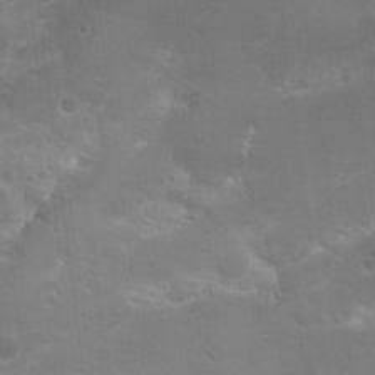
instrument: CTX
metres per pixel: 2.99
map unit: Hto
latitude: 18.2711
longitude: -36.2712
